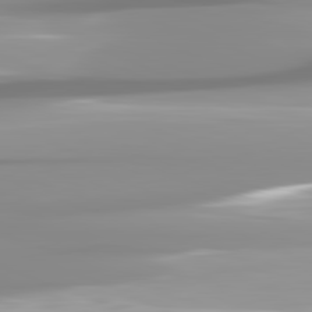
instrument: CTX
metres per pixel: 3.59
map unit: lApd
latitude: 82.1388
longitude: -139.4615
